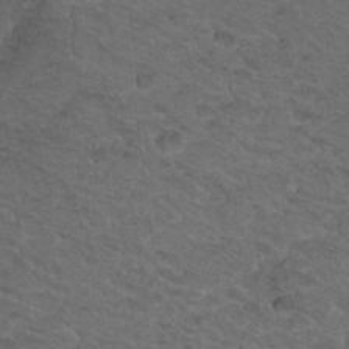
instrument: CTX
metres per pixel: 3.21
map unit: Nhu
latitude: 18.5356
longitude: -32.2711
